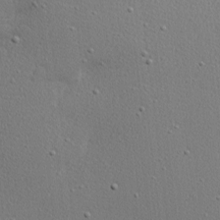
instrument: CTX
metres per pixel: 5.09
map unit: Nhu
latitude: 1.0269
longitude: -77.7260
